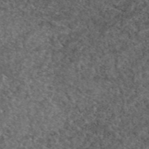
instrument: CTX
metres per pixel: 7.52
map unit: eAb
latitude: 46.0822
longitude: 113.8989
